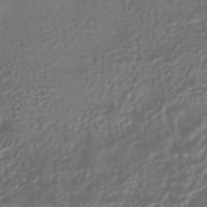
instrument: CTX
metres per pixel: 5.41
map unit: HNhu
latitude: -42.5573
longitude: 94.8408
